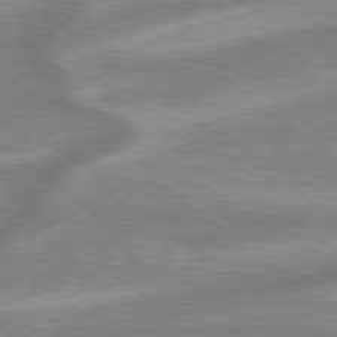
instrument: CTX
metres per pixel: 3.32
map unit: lApd
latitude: 79.3482
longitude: -170.6868
